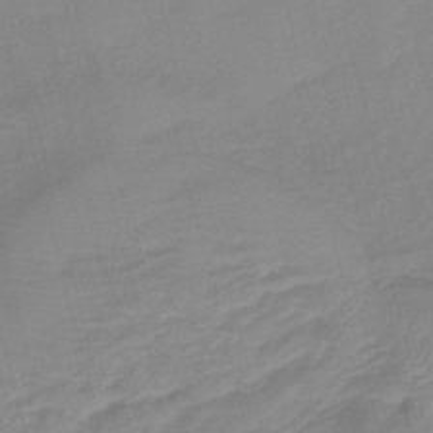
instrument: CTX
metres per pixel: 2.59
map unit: lHb
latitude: -40.6518
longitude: 76.2739
